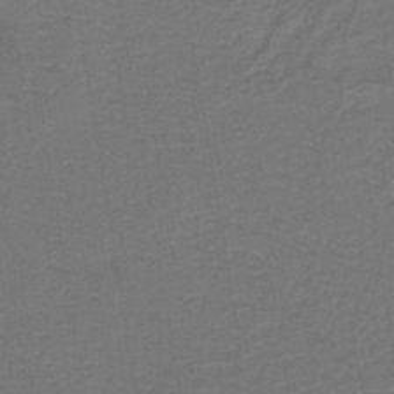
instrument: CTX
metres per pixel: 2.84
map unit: lHb
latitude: -39.3132
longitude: 58.3495
